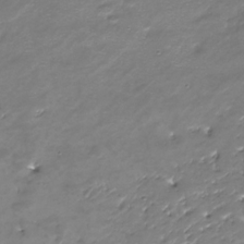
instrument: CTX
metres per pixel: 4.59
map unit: Nhu
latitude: -28.9542
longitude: -65.5560
